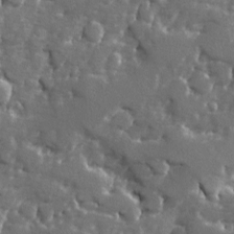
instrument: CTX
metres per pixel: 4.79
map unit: Ave
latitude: -7.8989
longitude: -117.4615
